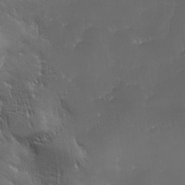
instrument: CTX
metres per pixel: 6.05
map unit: Ave
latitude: -7.3131
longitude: -122.1578
